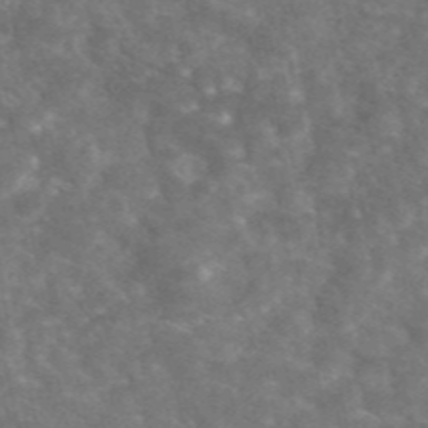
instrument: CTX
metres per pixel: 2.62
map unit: eAb
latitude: 46.0633
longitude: 119.9745
